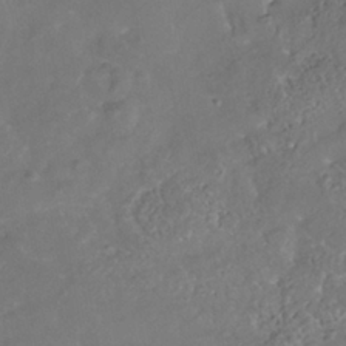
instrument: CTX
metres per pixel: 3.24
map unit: Nhe
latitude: -39.0487
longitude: -118.5734
